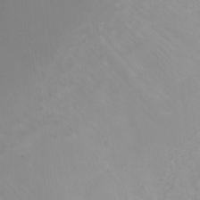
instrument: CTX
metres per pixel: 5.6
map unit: Nve
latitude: -20.9163
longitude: 106.0661
